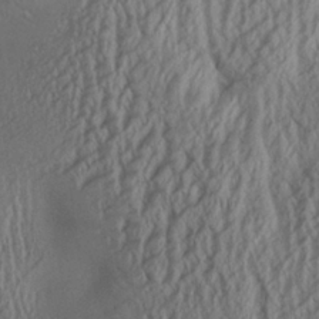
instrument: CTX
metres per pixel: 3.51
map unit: Aa
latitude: 26.4412
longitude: -133.8961
